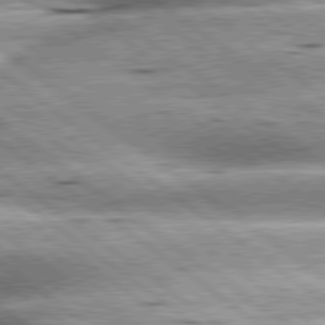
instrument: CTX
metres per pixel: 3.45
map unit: lApd
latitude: 79.7450
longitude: -140.2522
